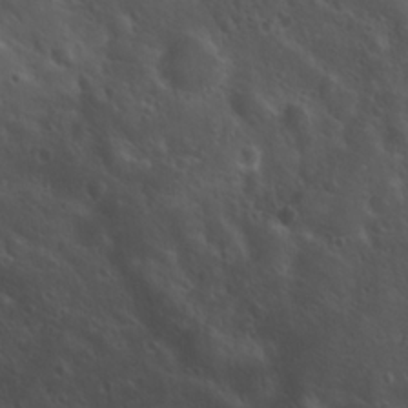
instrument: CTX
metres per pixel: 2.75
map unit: Hto
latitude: 18.9513
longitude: -54.3278
